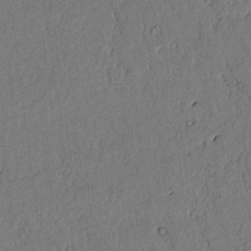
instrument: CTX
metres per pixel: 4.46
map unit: lAvf
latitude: 4.7624
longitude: 169.3509
